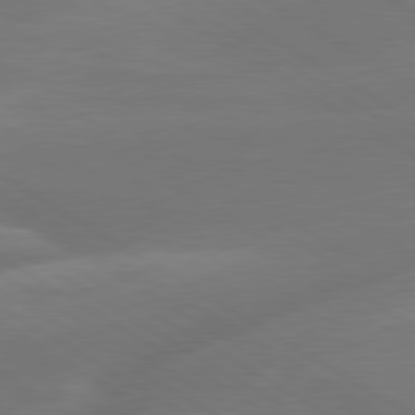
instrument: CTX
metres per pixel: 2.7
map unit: lApd
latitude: 79.9528
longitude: -143.4616
